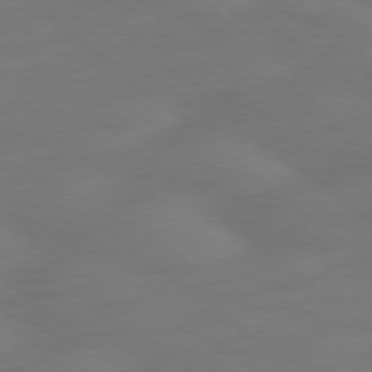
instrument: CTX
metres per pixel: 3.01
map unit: Ap
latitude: -78.7085
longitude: -67.8772
